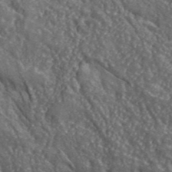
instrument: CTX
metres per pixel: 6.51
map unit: lHvf
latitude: 42.1200
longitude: -89.7450
